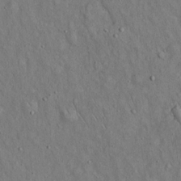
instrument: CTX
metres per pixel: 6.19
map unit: Hto
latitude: 14.6491
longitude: -58.5735
